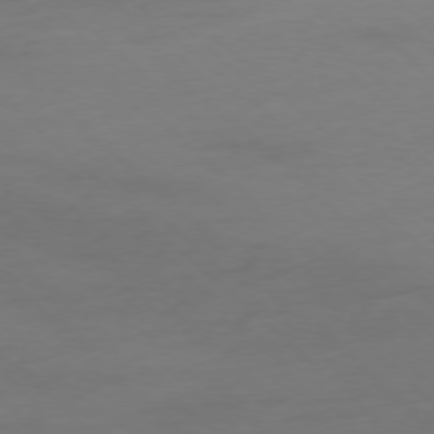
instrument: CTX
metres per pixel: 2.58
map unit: Ap
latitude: -77.8422
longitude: -70.2522
